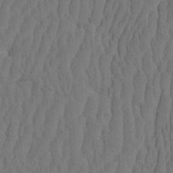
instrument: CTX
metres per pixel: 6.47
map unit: eHh
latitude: -2.3873
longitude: 16.4251
